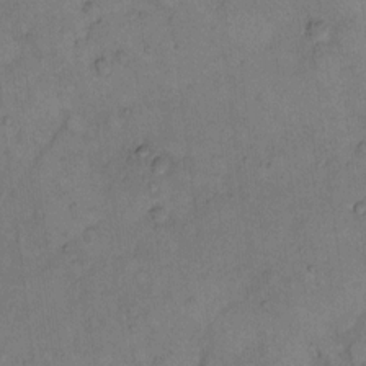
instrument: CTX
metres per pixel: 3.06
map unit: Hto
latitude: 8.0822
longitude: -59.6505
